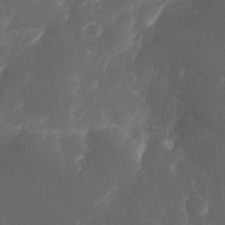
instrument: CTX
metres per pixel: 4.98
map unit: Nhe
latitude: -34.3873
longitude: -145.3293
